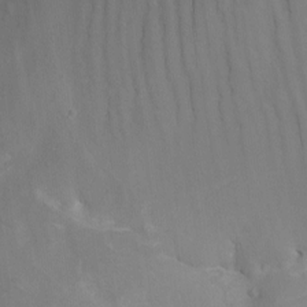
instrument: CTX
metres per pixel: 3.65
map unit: Nhu
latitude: -15.7856
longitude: -57.7449
